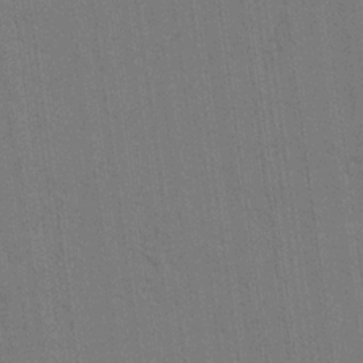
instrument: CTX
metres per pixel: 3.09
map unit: lAvf
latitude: 25.7827
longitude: -111.4427
